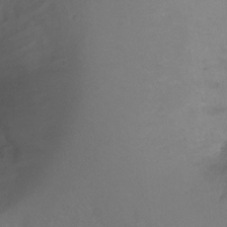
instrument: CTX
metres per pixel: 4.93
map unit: Hto
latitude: -2.5762
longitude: -34.1577
